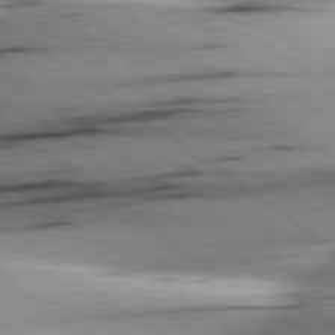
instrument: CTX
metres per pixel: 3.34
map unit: Hpe
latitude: 78.9136
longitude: -154.8947
